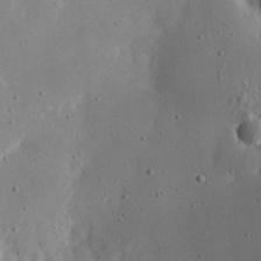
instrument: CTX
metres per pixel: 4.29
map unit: eHh
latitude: 21.5938
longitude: -68.9136
